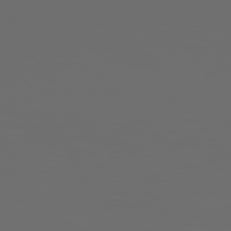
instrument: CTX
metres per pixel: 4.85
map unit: Hpe
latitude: 76.4412
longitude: -140.8380
